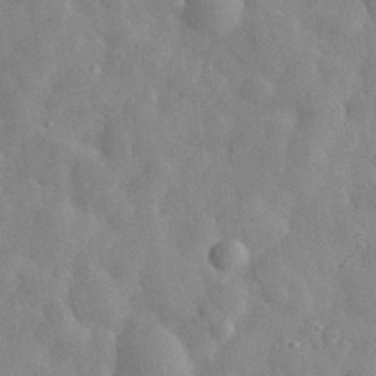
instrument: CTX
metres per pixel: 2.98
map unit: eHh
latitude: 31.8962
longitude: -72.3279
